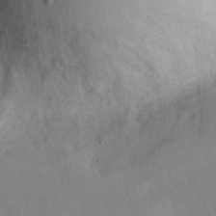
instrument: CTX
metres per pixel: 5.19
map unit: Nve
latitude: -24.6896
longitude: 107.3510
